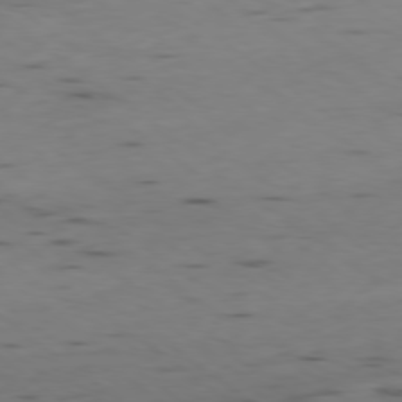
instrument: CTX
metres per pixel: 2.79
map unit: Ap
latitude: -79.1431
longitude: -73.2726
